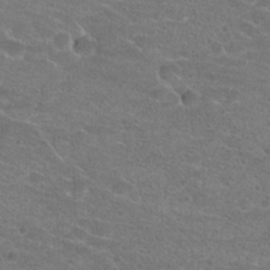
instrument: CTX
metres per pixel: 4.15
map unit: Hto
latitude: 21.5749
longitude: -43.6505
